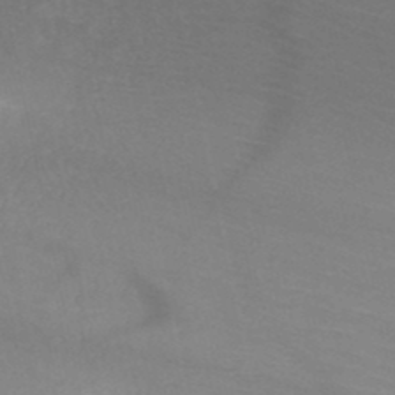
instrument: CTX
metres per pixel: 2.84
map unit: HNb
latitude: -48.7841
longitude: -43.7639
